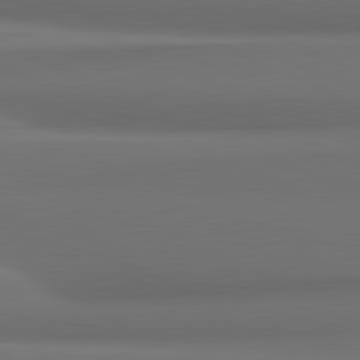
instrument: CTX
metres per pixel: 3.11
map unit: lApd
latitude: 81.7261
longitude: 172.4062
